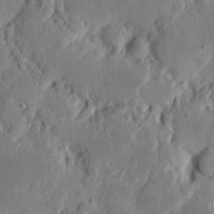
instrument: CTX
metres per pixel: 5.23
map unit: eHh
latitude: 5.7072
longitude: -71.9717
